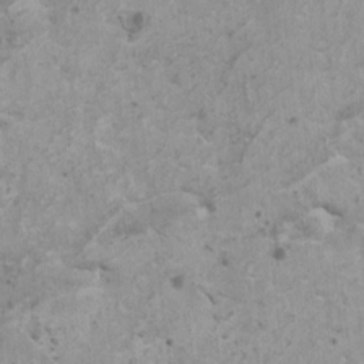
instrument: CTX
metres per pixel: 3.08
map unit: HNhu
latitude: 0.5923
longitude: 3.8989
